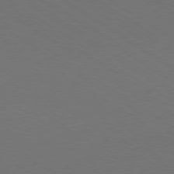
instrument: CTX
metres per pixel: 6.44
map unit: Ap
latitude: -79.6155
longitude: -65.6694
